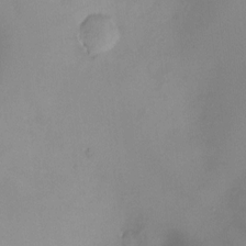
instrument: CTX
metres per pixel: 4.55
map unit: HNhu
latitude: 5.7639
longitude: 9.1998
